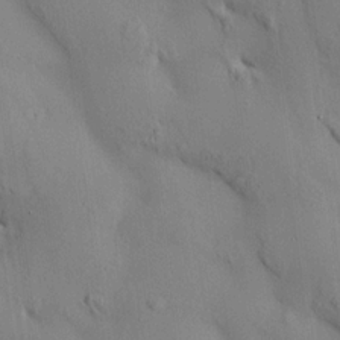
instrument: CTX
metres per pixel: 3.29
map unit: HNhu
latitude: 14.5924
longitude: 11.8800
